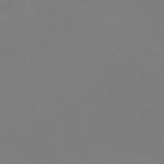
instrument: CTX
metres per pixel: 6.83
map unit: Nve
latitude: -56.9164
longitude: 52.2172
